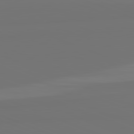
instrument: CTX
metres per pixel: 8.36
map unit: lApd
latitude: 82.0633
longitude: 154.7652
